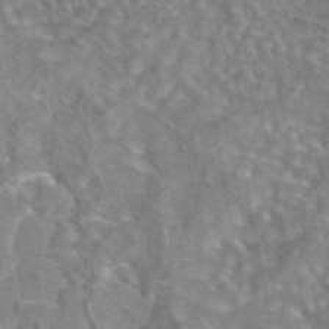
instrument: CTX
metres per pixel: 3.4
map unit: eAb
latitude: 44.5168
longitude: 106.8408
